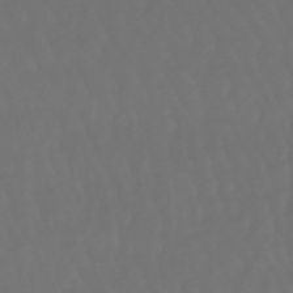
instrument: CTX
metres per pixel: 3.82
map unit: lHb
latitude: -47.5777
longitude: 79.6344
